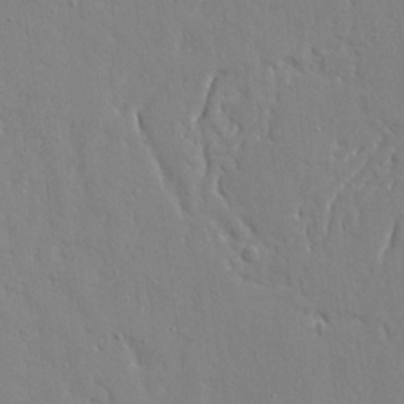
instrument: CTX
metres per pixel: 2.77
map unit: Ave
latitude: 16.8758
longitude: -141.1592
